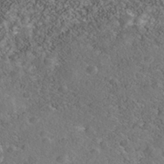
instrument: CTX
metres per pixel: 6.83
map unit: Nhe
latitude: -40.7085
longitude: -99.6882
